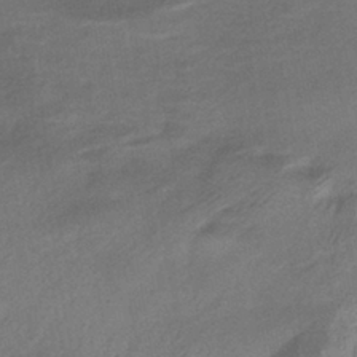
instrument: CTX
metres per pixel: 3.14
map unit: HNhu
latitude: -40.9353
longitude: 92.4629
